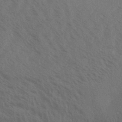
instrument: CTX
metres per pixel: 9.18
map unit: Aa
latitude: 31.9339
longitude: -139.3671
